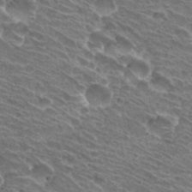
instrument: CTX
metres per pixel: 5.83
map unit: Hto
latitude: 31.3293
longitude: -42.5924
